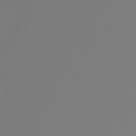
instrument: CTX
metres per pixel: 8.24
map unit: HNb
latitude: -46.5762
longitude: 56.5762
